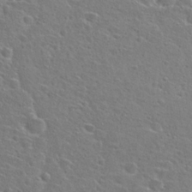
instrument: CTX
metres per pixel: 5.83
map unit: Hto
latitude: 25.9528
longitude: -48.0633
